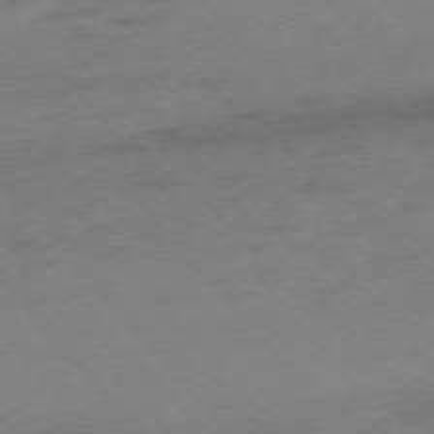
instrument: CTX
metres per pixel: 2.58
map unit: Ap
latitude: -75.7478
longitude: -71.9717
